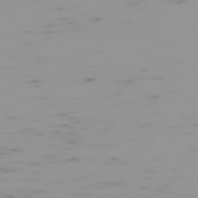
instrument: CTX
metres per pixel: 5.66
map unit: Hpe
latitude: -74.4818
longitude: 7.9367
